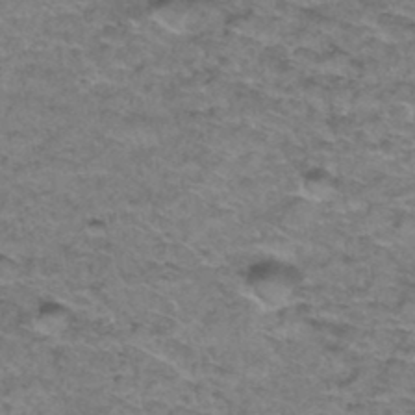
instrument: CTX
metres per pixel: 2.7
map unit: Hto
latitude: 36.8380
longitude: -42.6680
